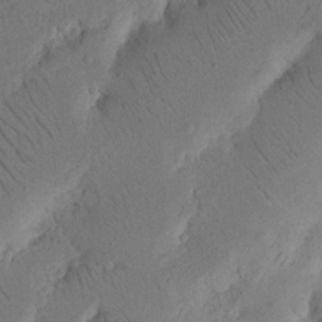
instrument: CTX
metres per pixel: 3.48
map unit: Nhu
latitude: 16.1200
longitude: -75.3671
